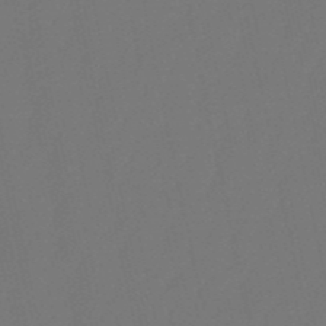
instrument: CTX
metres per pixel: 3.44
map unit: lHb
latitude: -51.0297
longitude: 80.4062
